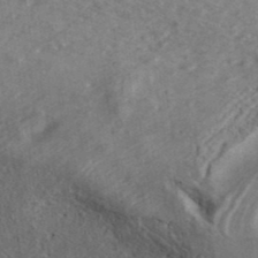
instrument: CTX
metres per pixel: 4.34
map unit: ANa
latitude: 39.9717
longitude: 20.1794
